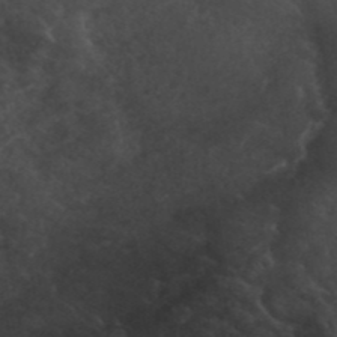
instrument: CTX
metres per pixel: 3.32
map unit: ANa
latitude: 41.4048
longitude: 53.8989
